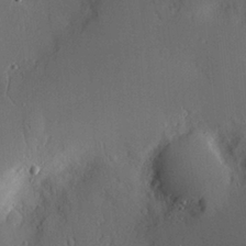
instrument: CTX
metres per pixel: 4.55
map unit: Nve
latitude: -8.8219
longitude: 175.1620
